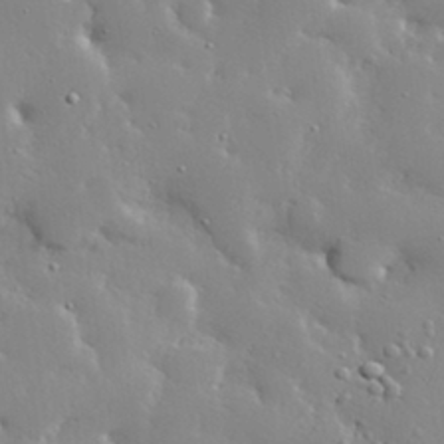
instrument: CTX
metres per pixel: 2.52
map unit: lHvf
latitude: 33.0836
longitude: -93.0458
